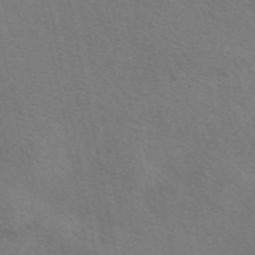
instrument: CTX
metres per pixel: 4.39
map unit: eAb
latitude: 50.8569
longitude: 110.7652
